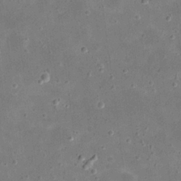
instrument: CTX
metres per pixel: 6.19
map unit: eHh
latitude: 21.2915
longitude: -66.4790
